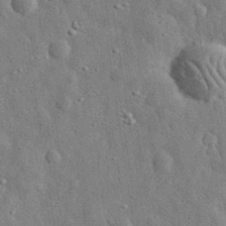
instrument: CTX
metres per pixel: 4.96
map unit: eHh
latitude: 31.6316
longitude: -73.2537
